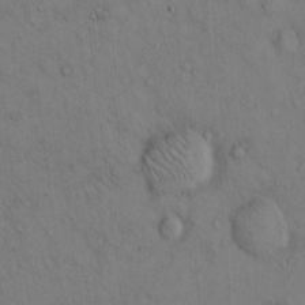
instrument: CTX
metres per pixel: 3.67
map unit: Hto
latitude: 13.3482
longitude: -59.5560
